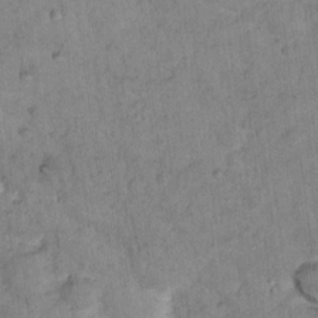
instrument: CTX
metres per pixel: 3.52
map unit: Nhu
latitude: 15.0837
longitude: -31.5183
